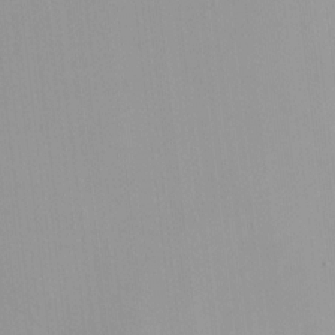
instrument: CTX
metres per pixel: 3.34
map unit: HNhu
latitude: 6.9325
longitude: 12.8597
